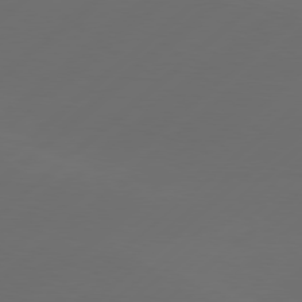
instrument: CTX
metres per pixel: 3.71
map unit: Hpe
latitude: 78.3468
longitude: -132.3278
